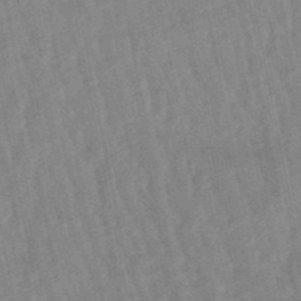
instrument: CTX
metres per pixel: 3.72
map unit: lHb
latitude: -48.3684
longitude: 78.1794
